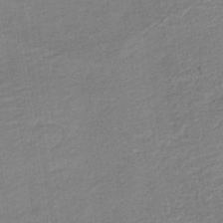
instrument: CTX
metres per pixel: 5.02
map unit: HNb
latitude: -41.3132
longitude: 50.5952
